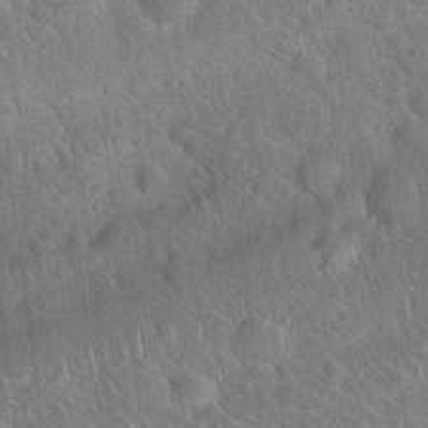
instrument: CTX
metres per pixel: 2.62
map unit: Hto
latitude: 19.3481
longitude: -52.3467
